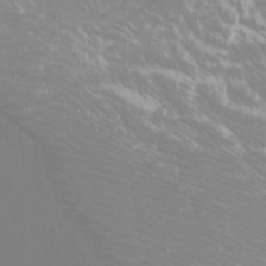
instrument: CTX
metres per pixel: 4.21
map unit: Nhu
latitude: -9.3698
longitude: -70.8569
